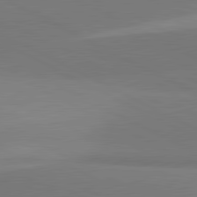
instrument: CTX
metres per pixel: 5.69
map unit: lApd
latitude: 81.6127
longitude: 151.5399
